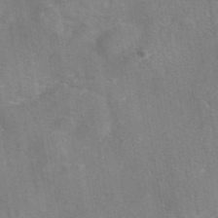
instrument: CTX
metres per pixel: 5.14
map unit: eAb
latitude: 45.1781
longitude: 109.4454
